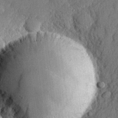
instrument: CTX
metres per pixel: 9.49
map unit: lHvf
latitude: 22.2333
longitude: 143.0486
